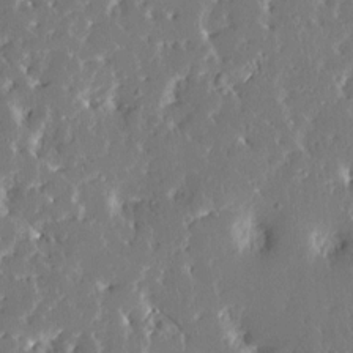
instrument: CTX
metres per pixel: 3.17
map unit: Htu
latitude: -3.8422
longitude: 174.5951
